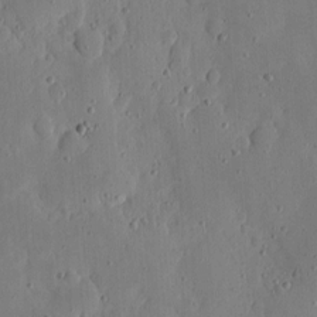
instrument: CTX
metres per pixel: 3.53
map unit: eHh
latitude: 5.6883
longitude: -70.5546
